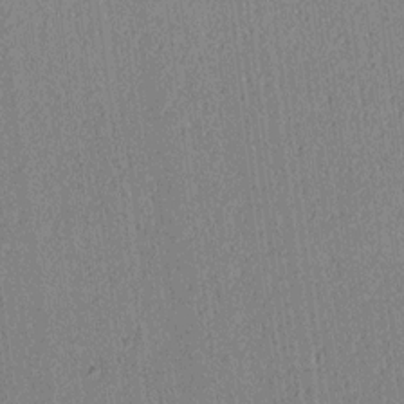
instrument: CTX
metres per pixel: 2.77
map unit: lAa
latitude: 13.0270
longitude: -107.6316
